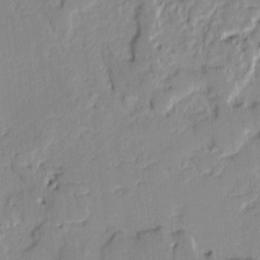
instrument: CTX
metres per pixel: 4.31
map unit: lAvf
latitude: -0.5574
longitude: -107.9528
